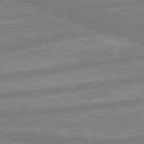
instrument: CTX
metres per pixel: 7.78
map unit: lApd
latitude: 80.0822
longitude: -171.2348
